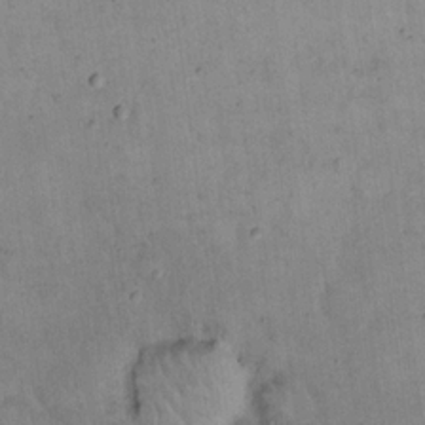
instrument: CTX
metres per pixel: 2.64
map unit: eHh
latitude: 19.2348
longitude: -62.2712
